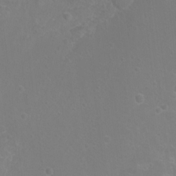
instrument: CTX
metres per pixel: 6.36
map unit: Nhu
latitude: 7.1214
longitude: -19.6505
